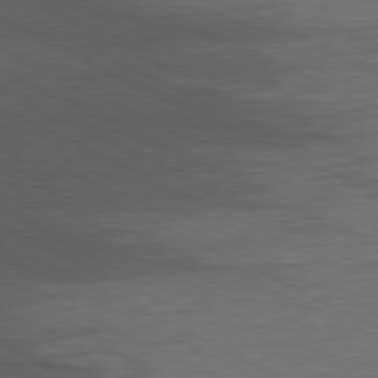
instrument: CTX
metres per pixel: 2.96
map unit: Ap
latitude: -77.4265
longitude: -75.1403
